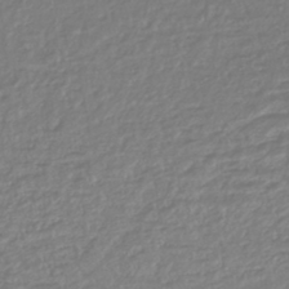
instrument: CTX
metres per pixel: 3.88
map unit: lHb
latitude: -42.6707
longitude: 69.4454
